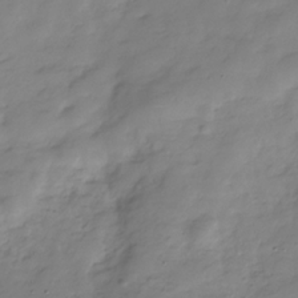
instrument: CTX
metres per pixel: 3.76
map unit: Hve
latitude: -30.1039
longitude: 90.9164
